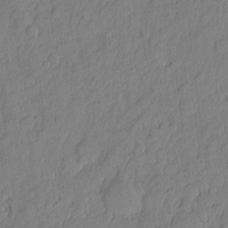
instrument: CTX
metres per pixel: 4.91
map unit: eHh
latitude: 6.3467
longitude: -75.8583
